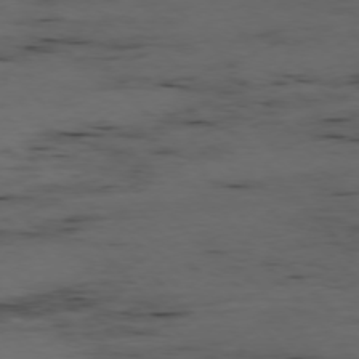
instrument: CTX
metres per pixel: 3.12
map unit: Ap
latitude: -76.2362
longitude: -90.7057
